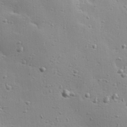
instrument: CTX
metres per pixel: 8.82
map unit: Hve
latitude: 23.3104
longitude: -96.7246
